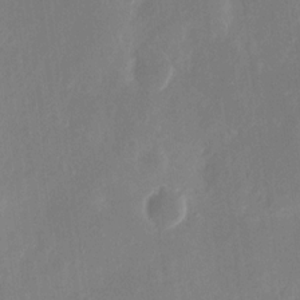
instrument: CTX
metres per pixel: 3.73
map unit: eHh
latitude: 13.6883
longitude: -72.6869
